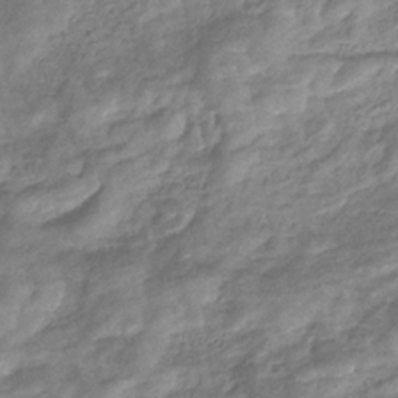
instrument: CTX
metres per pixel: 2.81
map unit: eHb
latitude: -33.0676
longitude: 73.5021
